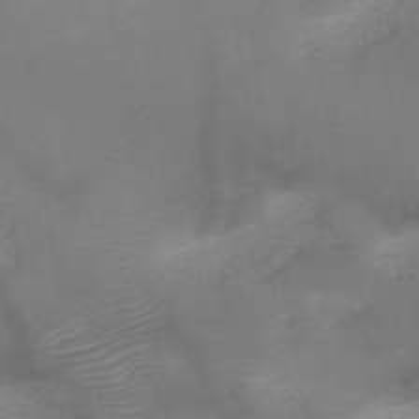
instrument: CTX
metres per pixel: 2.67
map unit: HNb
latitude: -50.0661
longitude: -45.4804
